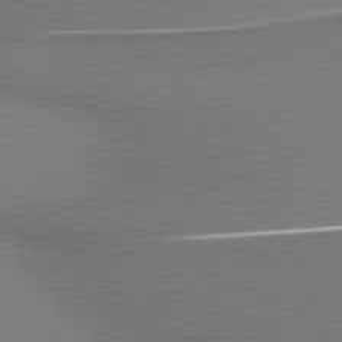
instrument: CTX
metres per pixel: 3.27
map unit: lApd
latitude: 79.8773
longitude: 178.0283
